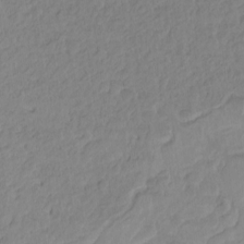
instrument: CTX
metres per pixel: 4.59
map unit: Hto
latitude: -8.0661
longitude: -45.0080
